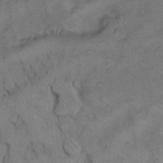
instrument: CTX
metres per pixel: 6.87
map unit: Hto
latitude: 9.0270
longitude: -60.3845
